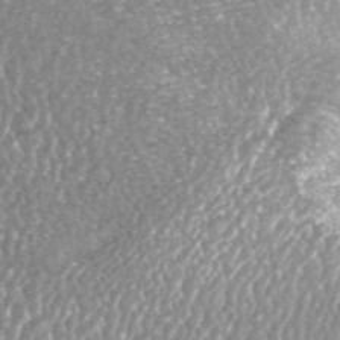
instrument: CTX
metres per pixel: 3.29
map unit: ANa
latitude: 42.8002
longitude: 25.0108
